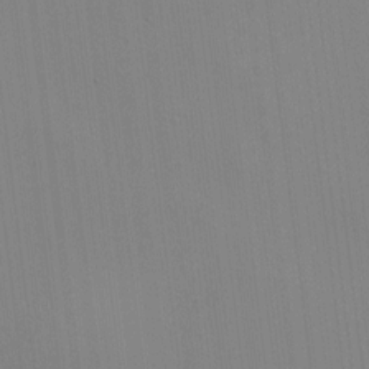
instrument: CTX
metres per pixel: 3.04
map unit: HNhu
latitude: -1.5211
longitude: -6.7057
